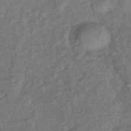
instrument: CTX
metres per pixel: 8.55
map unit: eHb
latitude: -43.2375
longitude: 82.6518
